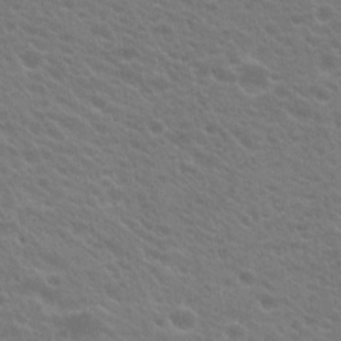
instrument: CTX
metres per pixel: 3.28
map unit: Hto
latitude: 23.2537
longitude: -35.4048
